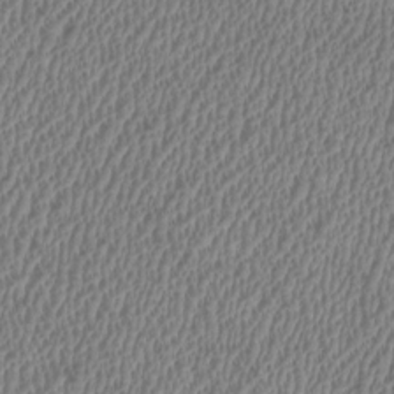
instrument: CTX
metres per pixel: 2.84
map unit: HNhu
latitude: 0.0822
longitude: -0.4223
